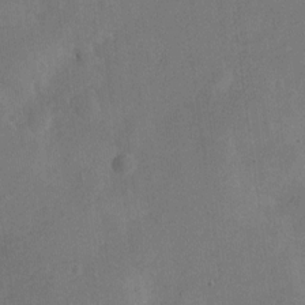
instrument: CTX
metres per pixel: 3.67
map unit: Nve
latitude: -25.7289
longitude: 107.2754
